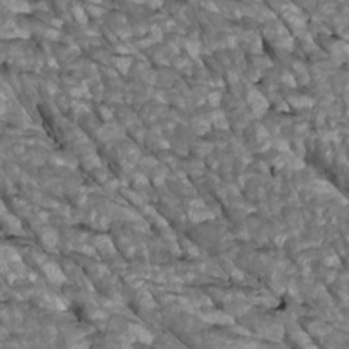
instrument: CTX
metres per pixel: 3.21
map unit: Htu
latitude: 1.1970
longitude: 145.3510
